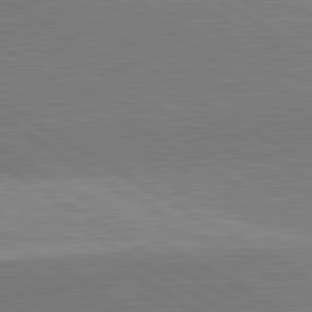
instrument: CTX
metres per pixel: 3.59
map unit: lApd
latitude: 81.9339
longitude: 139.9556
